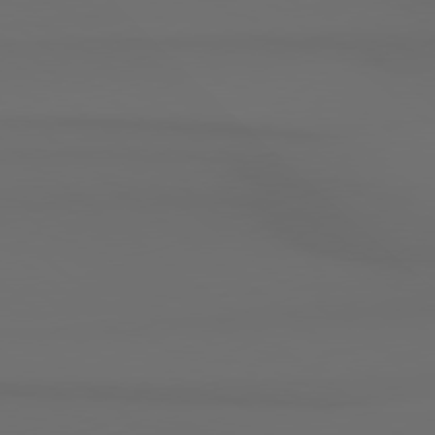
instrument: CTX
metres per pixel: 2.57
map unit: Hpe
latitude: 78.5924
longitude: -133.9528
